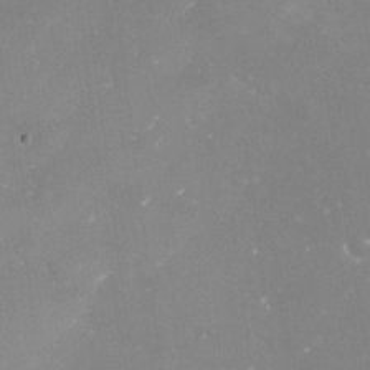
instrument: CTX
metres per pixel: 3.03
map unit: Nve
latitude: -17.7667
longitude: -59.5182
